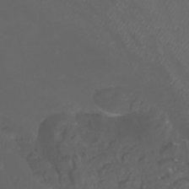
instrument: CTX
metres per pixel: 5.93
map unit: Htu
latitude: -7.0108
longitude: -73.3482
